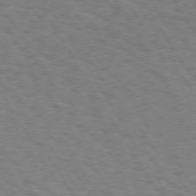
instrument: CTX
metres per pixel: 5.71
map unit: Hpe
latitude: 73.4049
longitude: -143.1214
